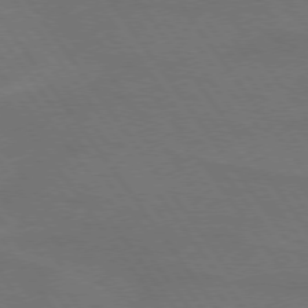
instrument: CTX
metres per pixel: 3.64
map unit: lApd
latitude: 74.8191
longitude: -57.0080
